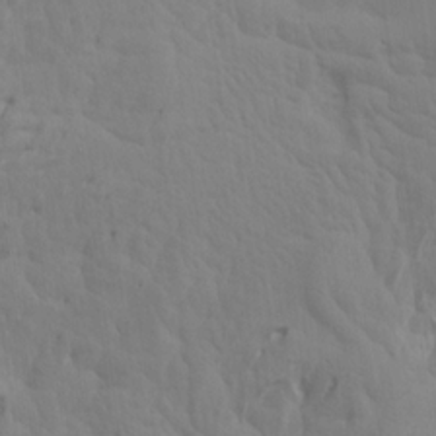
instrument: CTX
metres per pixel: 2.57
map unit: Aa
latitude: 18.1011
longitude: -143.8772
